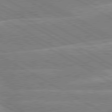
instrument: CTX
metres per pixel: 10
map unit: lApd
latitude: 80.2333
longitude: -131.9906
